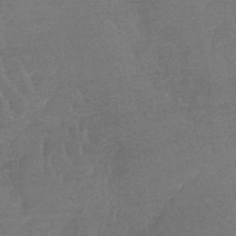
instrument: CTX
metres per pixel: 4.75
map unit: lHb
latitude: -41.0486
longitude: 66.9353
